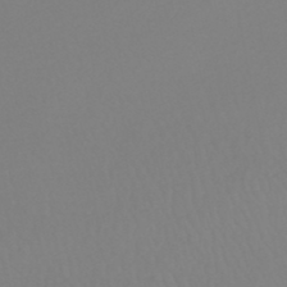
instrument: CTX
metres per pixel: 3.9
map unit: HNhu
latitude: -48.5763
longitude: 100.9352
